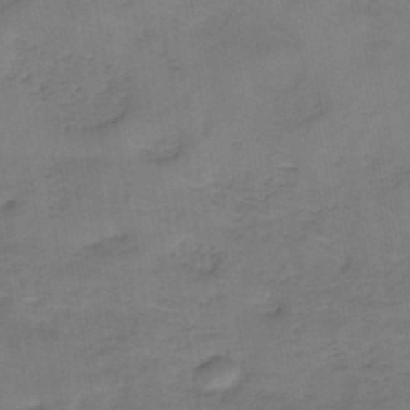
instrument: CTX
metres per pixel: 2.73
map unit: HNb
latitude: -45.3321
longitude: -39.6505
